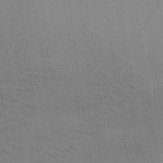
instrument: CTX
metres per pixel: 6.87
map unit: Aa
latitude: 32.3467
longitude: -139.8772
